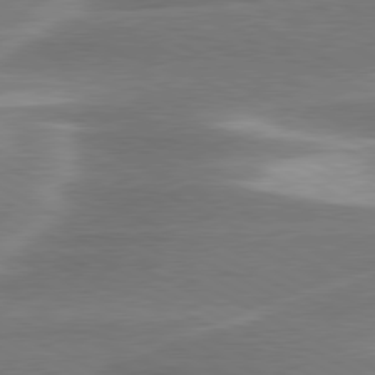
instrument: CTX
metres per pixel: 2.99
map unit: lApd
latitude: 79.6694
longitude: -116.2712
